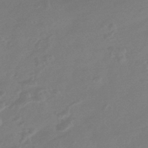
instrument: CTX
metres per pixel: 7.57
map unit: HNhu
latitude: -44.3684
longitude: 91.4644
